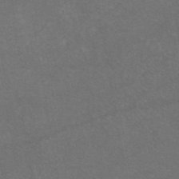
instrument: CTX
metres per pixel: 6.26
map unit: eAb
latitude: 47.2348
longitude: 115.4643
